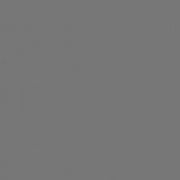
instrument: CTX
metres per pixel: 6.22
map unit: lHb
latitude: -47.4832
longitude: 62.8030
